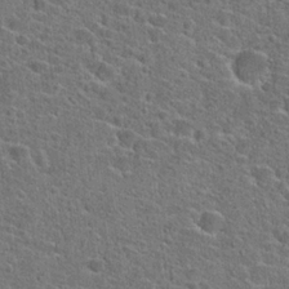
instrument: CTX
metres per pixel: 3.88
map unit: Hto
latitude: 23.6694
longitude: -44.6112
